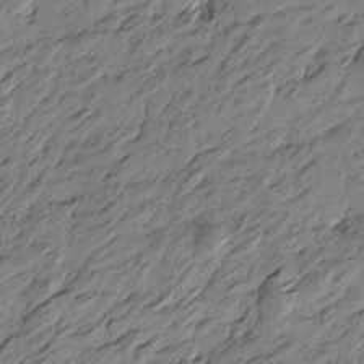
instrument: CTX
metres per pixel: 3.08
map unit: Htu
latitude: -4.8408
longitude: -178.2712
